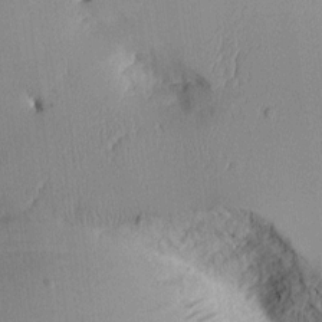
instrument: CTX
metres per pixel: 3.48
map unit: Aa
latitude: 10.8569
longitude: -127.5182
